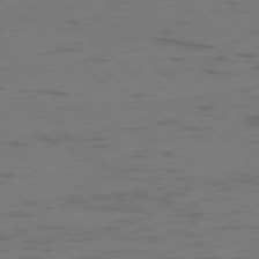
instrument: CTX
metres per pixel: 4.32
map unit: Ap
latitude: -78.4818
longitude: -61.9906
